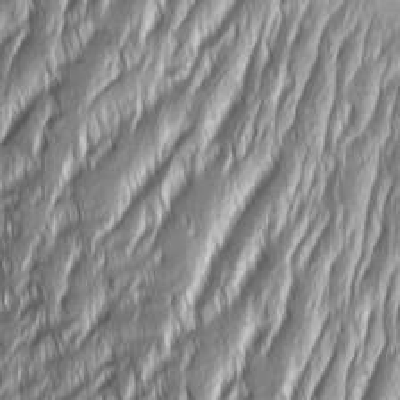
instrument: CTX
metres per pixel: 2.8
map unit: Aa
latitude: 8.3090
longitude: -131.7261
